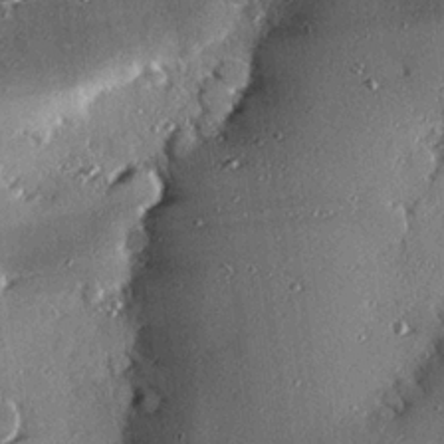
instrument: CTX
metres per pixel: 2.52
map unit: eHh
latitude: 23.7450
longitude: -89.4616
